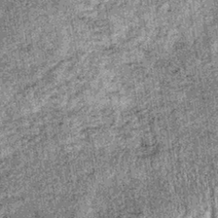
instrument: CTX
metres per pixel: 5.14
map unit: lHb
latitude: -36.9352
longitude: 67.2943
